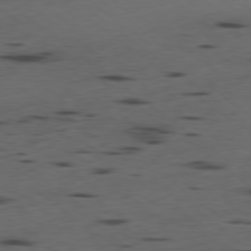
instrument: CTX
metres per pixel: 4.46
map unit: Ap
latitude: -79.1809
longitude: -59.1592
